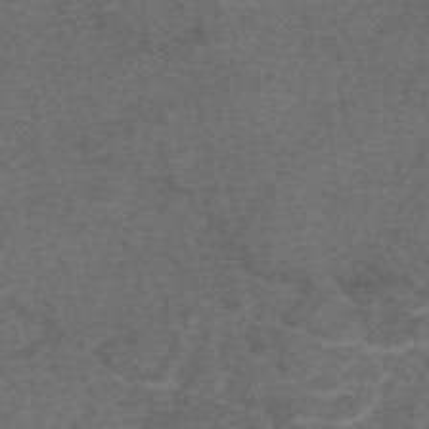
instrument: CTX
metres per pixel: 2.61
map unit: eAb
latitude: 47.9906
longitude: 105.1053
